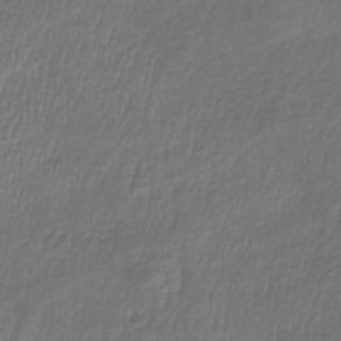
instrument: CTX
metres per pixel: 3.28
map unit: lHb
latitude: -39.6155
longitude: 73.2565
